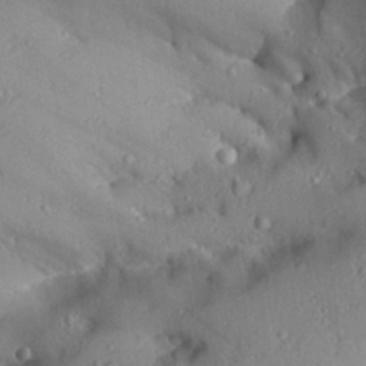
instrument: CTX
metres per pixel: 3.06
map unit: Aa
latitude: 27.5749
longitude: -129.8772
